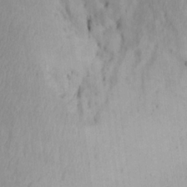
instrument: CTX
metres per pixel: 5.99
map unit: Aa
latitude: 13.0270
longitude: -143.6694
